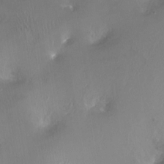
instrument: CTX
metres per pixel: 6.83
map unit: Ht
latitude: -14.6708
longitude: -41.1214
